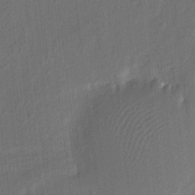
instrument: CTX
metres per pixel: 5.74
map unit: eHh
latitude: 5.5938
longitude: -77.2726
